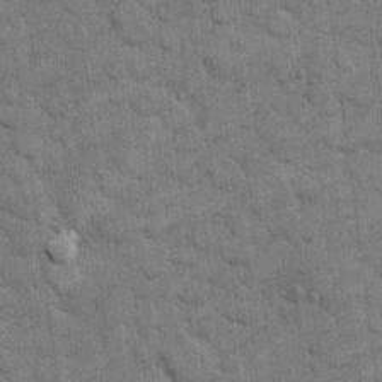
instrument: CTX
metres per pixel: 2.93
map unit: eHh
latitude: 11.8772
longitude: -65.4237
